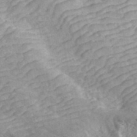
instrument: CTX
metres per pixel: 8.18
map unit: ANa
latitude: 43.2915
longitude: 36.0850
